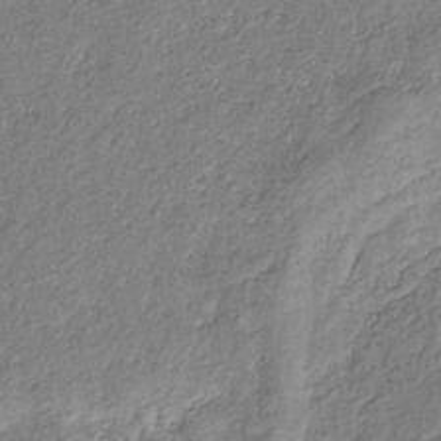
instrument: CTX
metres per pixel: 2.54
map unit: eHb
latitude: -30.4629
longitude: 68.8030
